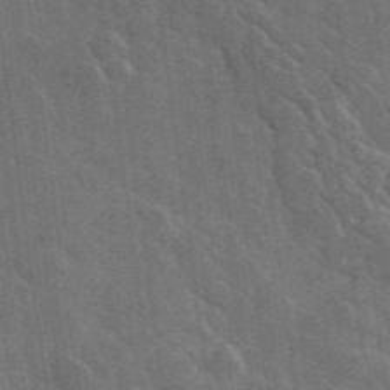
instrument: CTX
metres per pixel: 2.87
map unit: lHvf
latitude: 36.9703
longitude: -91.1781
